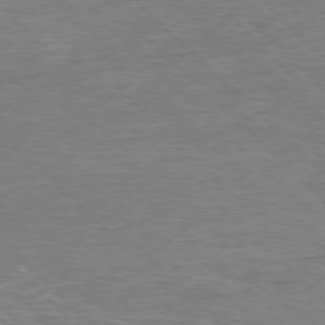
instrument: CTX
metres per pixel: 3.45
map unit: Hpe
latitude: -77.8989
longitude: 16.1039
